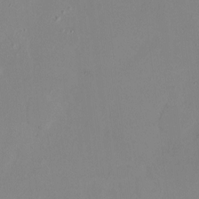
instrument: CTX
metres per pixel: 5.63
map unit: HNhu
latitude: 7.8772
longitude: 10.9920
